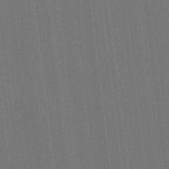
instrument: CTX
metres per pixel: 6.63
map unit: HNhu
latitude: 7.4426
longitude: 16.1795
